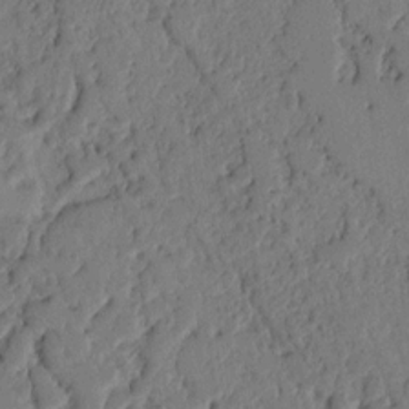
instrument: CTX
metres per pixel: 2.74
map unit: Ht
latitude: 9.2726
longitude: -78.6302
